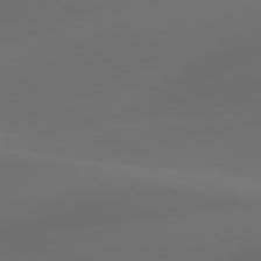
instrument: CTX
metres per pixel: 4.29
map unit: lApd
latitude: 80.4412
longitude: -85.5371
